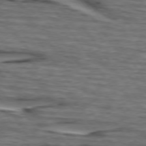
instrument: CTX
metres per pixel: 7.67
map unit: lApd
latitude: 74.9703
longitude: -71.4426
